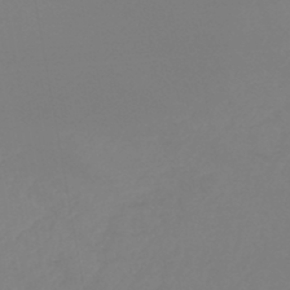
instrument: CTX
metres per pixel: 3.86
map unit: lHb
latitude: -45.7478
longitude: 64.7463
